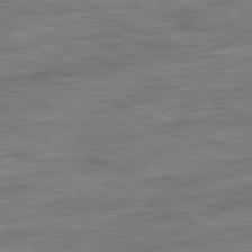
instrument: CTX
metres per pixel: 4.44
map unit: Ap
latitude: -81.5966
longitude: -80.6113
